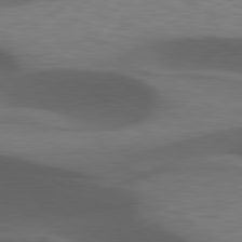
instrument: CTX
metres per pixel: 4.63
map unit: lApd
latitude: 79.3482
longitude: -50.0822
